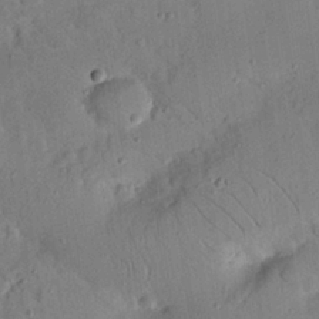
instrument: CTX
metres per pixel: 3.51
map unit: Nhu
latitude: 23.6127
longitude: -73.8206
